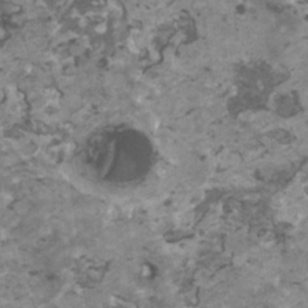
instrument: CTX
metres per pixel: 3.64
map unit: HNhu
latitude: 2.5923
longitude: 3.3509
